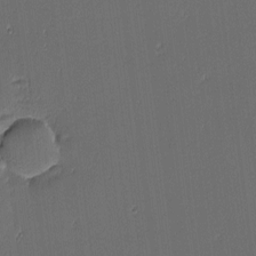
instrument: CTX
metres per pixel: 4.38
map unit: eHh
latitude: -3.7855
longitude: -83.0080
